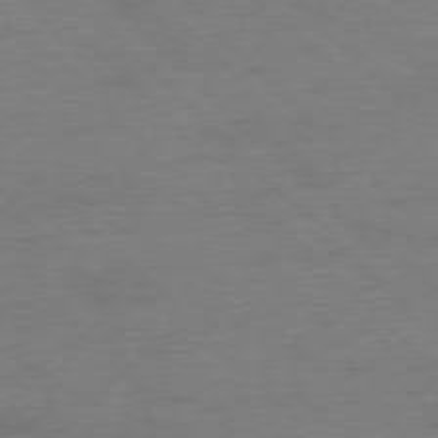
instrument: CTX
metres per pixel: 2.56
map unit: Ap
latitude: -77.4454
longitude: -88.9136
